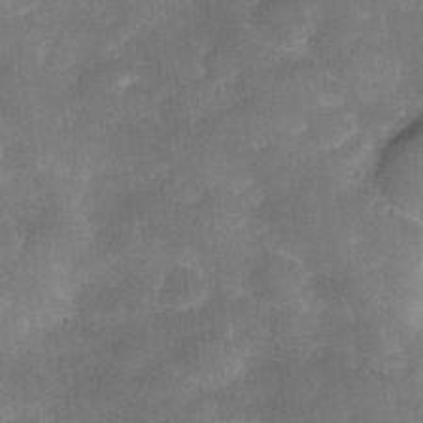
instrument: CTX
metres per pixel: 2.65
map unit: Nve
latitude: -27.1242
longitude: -148.2145
